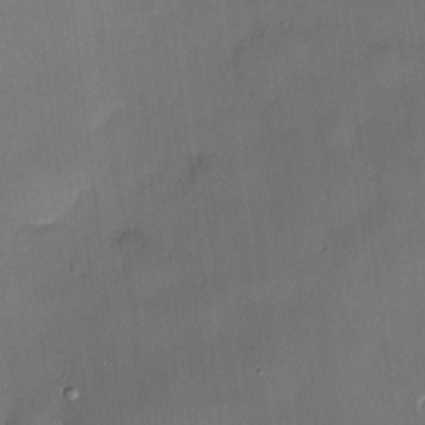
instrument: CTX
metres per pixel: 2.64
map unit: Nve
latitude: -7.2943
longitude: 174.9352
